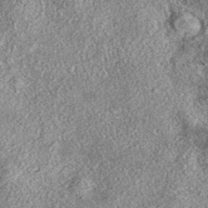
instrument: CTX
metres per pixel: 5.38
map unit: eAb
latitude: 38.7813
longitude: 106.7652
